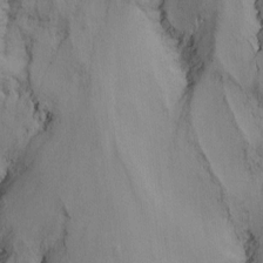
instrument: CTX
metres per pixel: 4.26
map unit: Nhu
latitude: -14.0094
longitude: -59.2159
